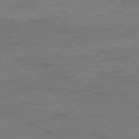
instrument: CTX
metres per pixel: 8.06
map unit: Ap
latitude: -77.4832
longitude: -88.9514
